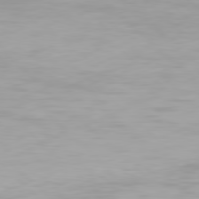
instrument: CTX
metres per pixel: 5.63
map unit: Hpe
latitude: 77.5938
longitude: -162.7436
